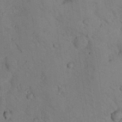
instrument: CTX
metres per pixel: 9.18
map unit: lHvf
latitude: 13.4427
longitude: 178.6707
